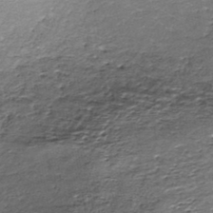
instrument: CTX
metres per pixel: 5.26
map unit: HNhu
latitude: -45.8233
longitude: 106.1795
